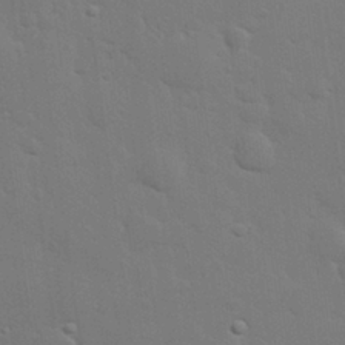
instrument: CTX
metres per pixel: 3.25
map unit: eHh
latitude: 26.2334
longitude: -81.8016
